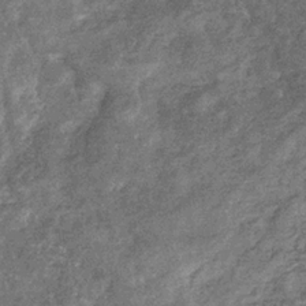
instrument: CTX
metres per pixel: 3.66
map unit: eHb
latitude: -32.0283
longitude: 71.3321
